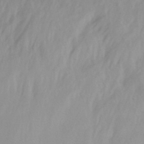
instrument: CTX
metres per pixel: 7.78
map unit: Nhu
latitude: -12.7274
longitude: -64.2523
